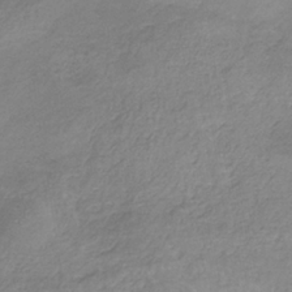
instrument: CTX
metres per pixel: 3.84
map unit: HNb
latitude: -34.9164
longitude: 56.1983
